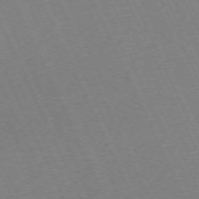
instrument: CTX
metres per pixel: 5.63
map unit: Hpe
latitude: -71.2565
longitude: 12.6519
